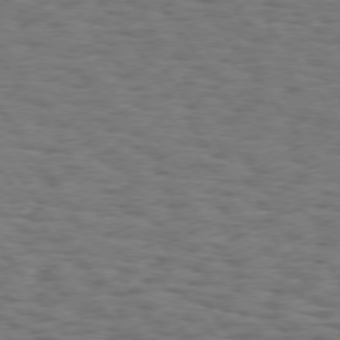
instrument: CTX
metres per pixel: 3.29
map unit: Hpe
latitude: 74.4034
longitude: -132.5735
